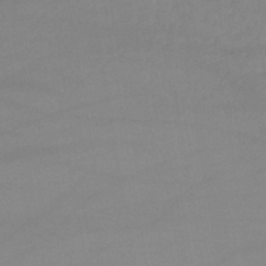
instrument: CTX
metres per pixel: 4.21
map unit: lHb
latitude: -43.9178
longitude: 67.3321
